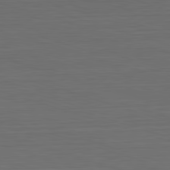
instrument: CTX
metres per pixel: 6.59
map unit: Hpe
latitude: -82.7841
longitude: 11.4266
